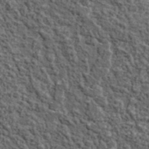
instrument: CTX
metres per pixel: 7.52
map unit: lHvf
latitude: 38.1389
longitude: -90.2900
